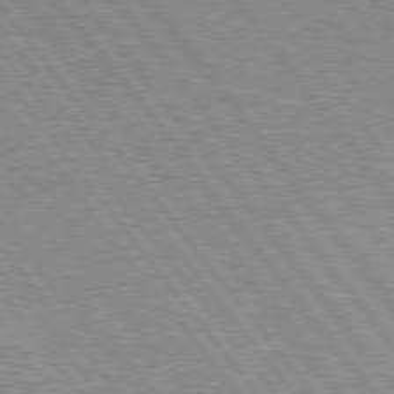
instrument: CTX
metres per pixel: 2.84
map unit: Hpe
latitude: 75.6316
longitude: -156.6112
